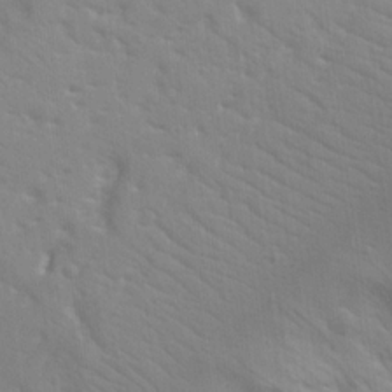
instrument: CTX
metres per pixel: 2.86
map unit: Ave
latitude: 15.0270
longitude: -130.4034
